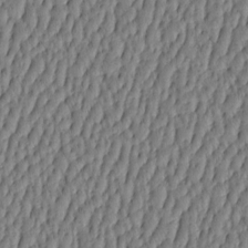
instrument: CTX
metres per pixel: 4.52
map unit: HNhu
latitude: -3.8989
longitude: 13.8045
